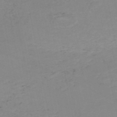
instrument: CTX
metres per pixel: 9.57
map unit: HNb
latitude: -52.1983
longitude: -51.8583
